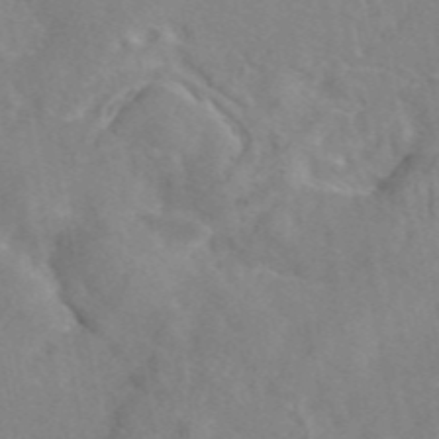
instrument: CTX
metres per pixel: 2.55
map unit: eAb
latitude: 45.4237
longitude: 110.0283
